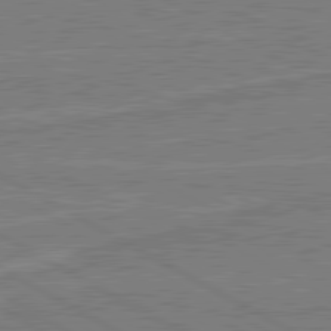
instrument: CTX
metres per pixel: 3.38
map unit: lApd
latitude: 80.9325
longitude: 169.1431
